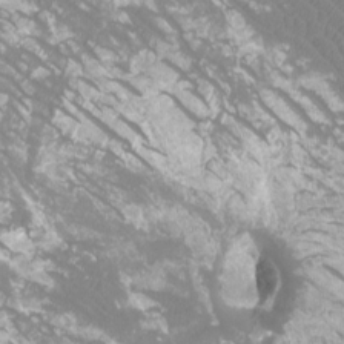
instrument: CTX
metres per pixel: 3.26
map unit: Htu
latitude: -12.3684
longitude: -71.8205
